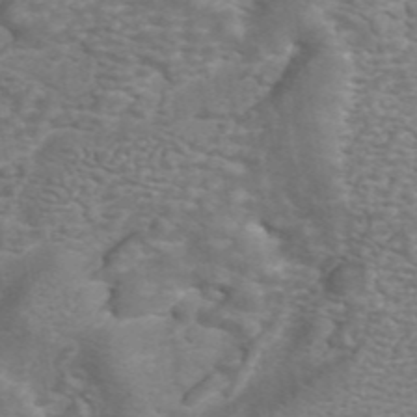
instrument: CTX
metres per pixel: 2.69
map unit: ANa
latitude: 44.8002
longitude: 26.9541
